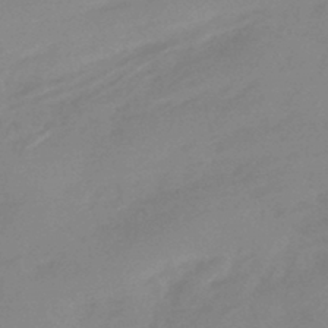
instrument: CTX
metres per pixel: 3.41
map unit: HNhu
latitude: -44.1228
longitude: 91.4077
